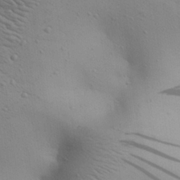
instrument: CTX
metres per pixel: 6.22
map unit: Aa
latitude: 25.8205
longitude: -144.2522
